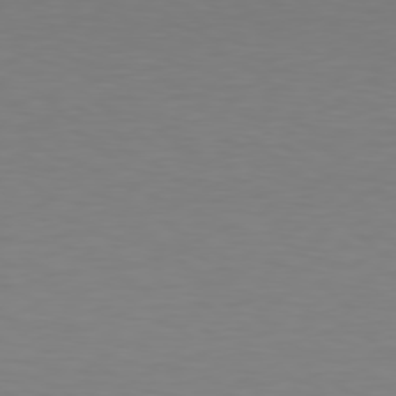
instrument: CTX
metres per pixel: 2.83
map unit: Hpe
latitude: 78.5735
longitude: -138.7435
